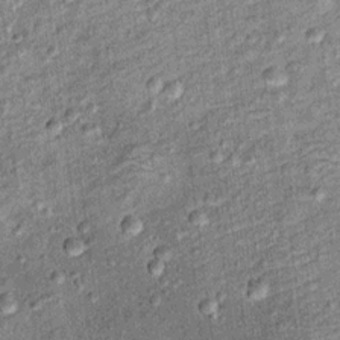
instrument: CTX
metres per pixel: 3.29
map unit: Ht
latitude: 11.9150
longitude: -38.9514
